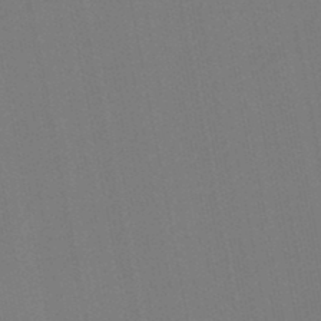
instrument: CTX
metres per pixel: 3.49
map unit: lHb
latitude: -47.2376
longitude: 71.8611
